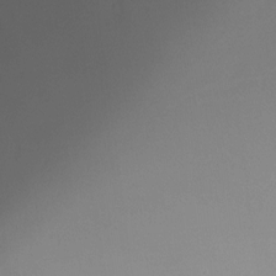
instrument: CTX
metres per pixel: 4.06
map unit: Ht
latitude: -4.6896
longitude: -26.4034
